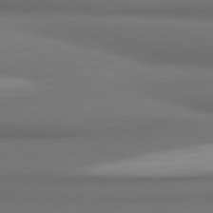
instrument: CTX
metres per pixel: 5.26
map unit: lApd
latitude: 81.5182
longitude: 173.6155
